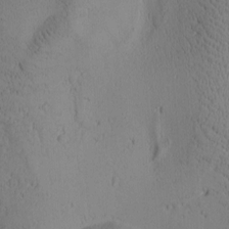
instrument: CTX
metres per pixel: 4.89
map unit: Htu
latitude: -3.3320
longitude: 173.9367
